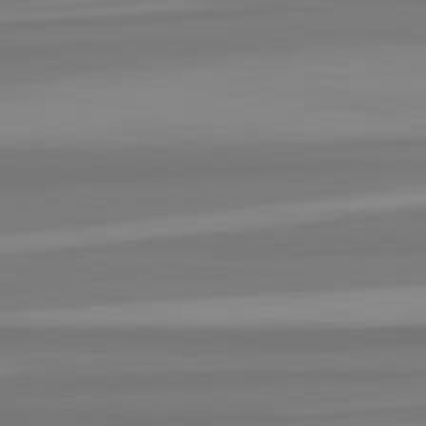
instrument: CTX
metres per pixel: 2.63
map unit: lApd
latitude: 82.8002
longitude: 172.4818
